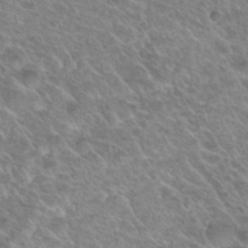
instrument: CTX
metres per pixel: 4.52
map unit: Hto
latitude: 20.9703
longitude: -37.8017
